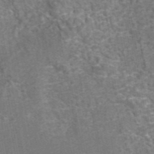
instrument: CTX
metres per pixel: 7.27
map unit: eAb
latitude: 43.1592
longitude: 106.7086
